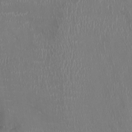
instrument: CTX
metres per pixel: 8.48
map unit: HNhu
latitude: -3.1620
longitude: -6.2145
